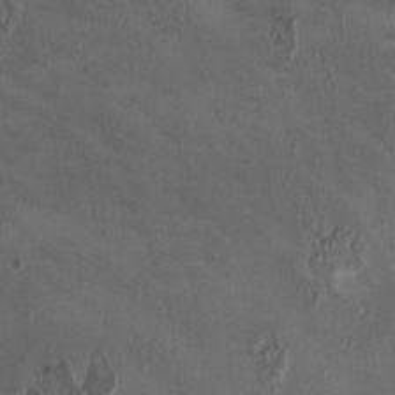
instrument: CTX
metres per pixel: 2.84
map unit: HNhu
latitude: 1.7449
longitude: -3.8961
